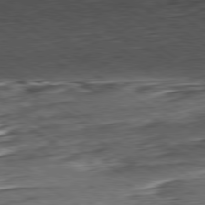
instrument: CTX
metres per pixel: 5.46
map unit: Hpe
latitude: -80.6141
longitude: 22.3118
